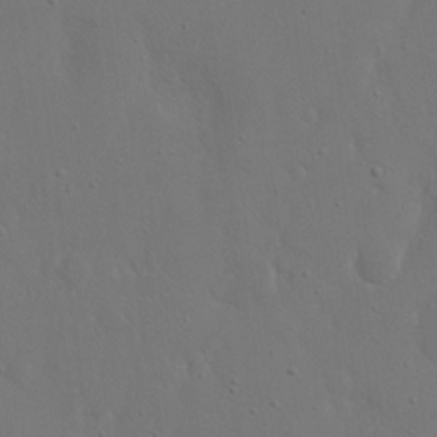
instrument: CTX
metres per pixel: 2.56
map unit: eHh
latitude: 17.6127
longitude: -71.8772
